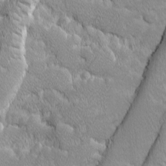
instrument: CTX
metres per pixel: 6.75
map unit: Ave
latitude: -10.4818
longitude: -117.4804
